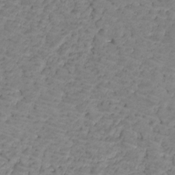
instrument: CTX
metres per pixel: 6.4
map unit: HNhu
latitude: -21.6344
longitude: 85.2187
